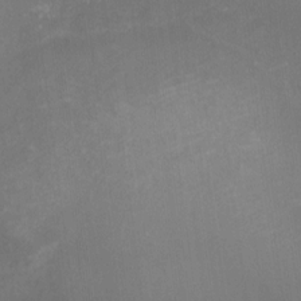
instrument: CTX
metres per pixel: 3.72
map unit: eHh
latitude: -0.9731
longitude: -78.7813
